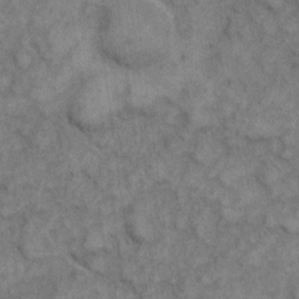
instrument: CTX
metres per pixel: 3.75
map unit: eHh
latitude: 6.4034
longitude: -65.0458
